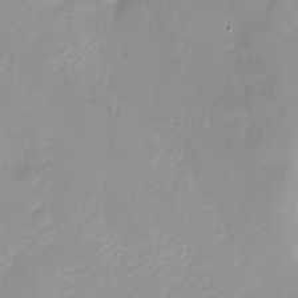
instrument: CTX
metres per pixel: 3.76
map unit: Nhu
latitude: -13.5399
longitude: -40.7624
